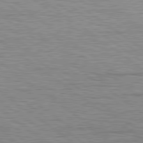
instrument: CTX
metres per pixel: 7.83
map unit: lApd
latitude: 79.4805
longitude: -140.8758
